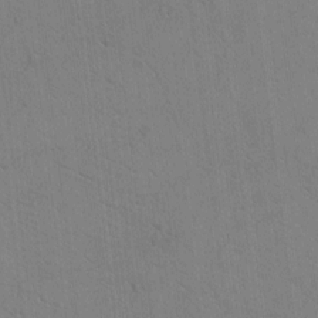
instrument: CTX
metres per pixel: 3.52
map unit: Htu
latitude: -3.4643
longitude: 170.2551
